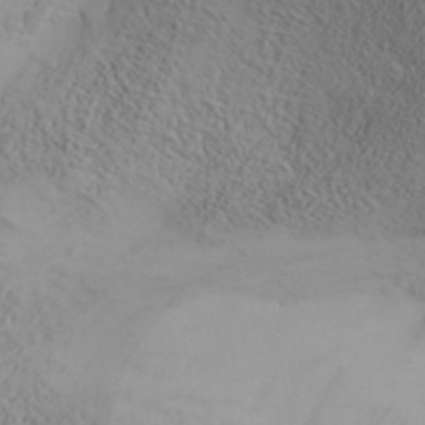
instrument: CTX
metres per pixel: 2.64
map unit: ANa
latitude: 35.8772
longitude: 14.6330
